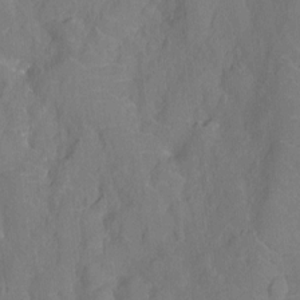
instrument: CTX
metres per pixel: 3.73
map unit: Nhu
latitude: -13.3699
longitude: -24.3845
